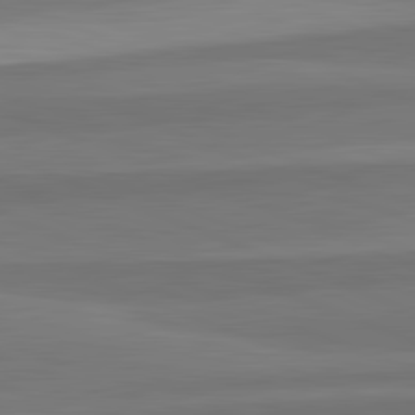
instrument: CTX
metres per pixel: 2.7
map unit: lApd
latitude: 82.6868
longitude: 156.3306
